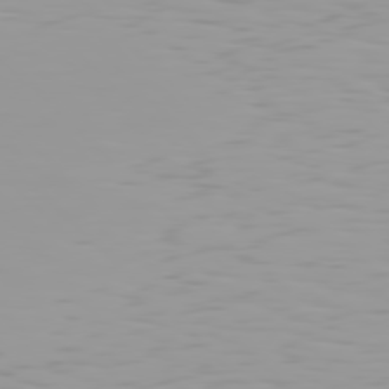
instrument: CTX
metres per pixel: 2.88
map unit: Hpe
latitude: 77.4048
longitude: -140.8569
